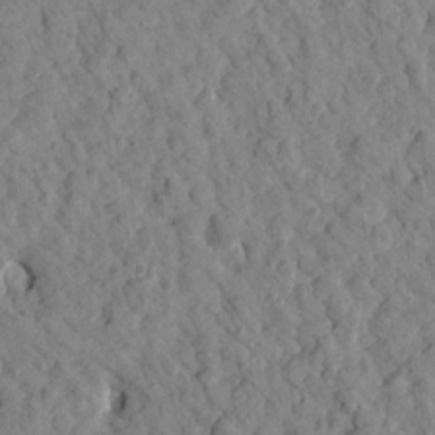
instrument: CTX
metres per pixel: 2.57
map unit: Htu
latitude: 1.5371
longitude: 179.4076
